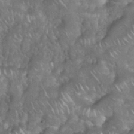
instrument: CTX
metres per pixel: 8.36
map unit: eHh
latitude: 38.4601
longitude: -58.7435
